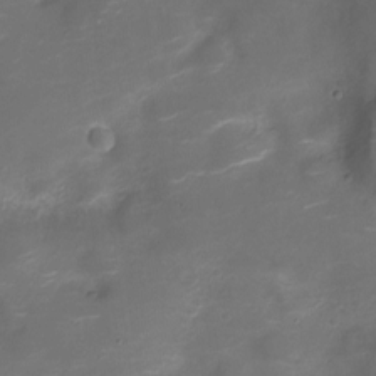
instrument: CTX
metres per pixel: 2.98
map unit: Nve
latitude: -20.3873
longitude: 105.1431
